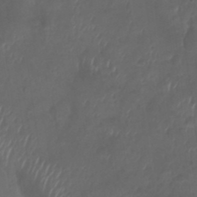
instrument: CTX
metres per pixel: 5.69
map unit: Nhu
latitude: 29.0080
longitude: -56.4034
